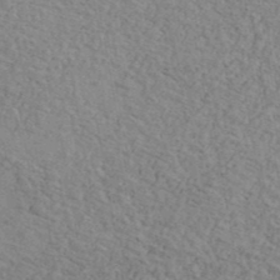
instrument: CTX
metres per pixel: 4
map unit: Ave
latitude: 41.7260
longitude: -109.8205
